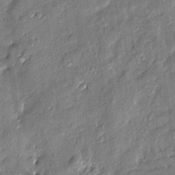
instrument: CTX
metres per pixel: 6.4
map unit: Htu
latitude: -8.4818
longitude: 176.8786
